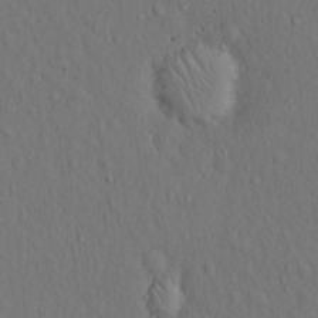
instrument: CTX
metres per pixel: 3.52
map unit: Hto
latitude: 14.5924
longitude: -61.8583
